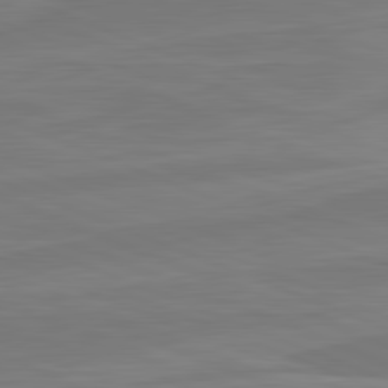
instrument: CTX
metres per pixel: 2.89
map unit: lApd
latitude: 81.9717
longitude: -174.7624
